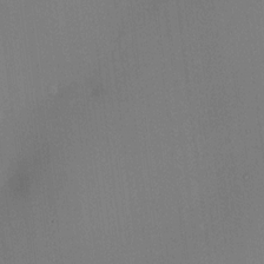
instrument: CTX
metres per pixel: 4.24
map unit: HNhu
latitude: 13.8961
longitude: 13.5021
